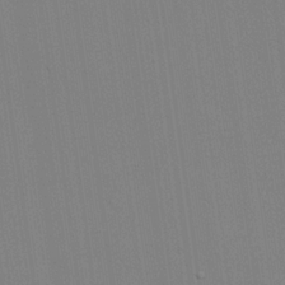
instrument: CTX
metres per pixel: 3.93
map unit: lHvf
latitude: 20.1200
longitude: 142.7463
